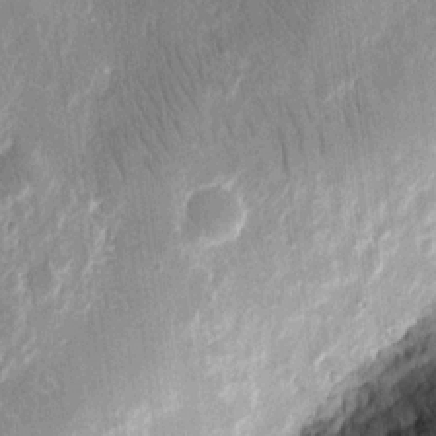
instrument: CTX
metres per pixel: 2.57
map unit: eHh
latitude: 12.5357
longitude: -71.0269
